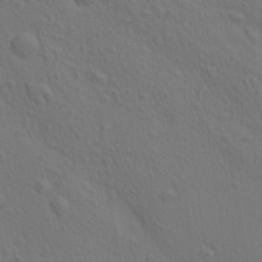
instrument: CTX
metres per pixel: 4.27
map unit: lAa
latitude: 21.9717
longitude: -138.4790
